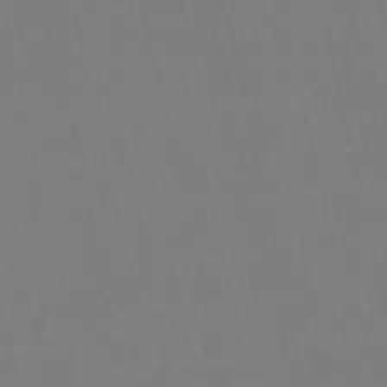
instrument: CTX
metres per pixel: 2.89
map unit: HNb
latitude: -54.5763
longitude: -35.1781
